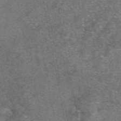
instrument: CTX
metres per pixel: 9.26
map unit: eAb
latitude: 48.3278
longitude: 108.2928
